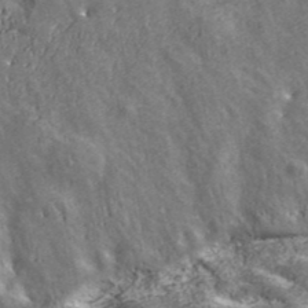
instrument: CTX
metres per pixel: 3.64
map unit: eHh
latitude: 43.0270
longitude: -91.2726
